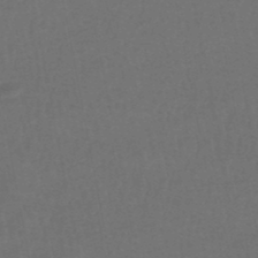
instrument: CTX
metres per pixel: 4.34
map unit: HNhu
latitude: -49.0676
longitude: 100.6896
